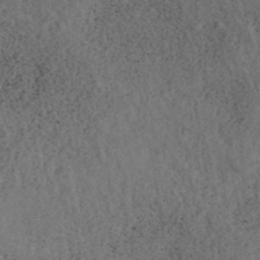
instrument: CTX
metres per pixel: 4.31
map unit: ANa
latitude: 39.3104
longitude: 22.3495
